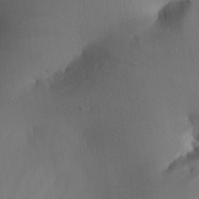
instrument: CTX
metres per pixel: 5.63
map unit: Aa
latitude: 24.6868
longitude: -132.7624
